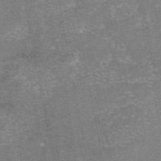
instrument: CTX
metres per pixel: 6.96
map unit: eAb
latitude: 47.9528
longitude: 103.7478
